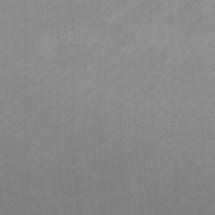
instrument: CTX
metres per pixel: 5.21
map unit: Htu
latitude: -6.9541
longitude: -66.4979
